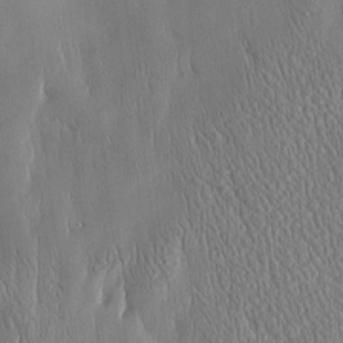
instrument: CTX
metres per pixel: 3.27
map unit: Htu
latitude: -4.7652
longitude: 174.4062
